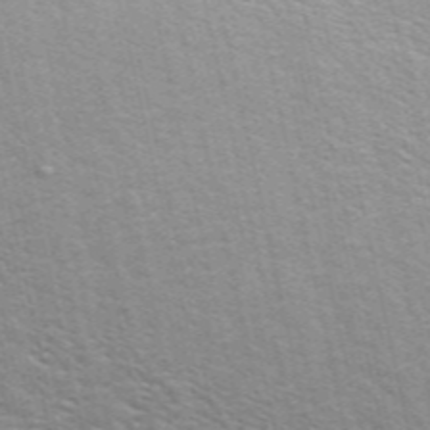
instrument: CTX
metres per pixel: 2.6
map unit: ANa
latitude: 49.3104
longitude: -73.7639
